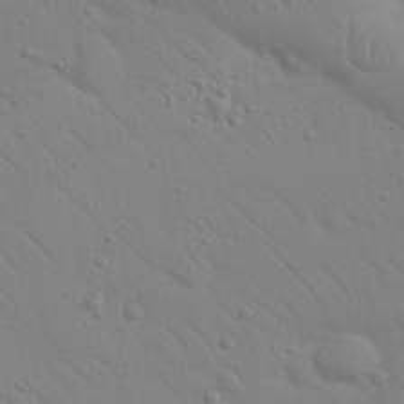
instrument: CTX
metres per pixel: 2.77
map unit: Nhu
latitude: 23.4804
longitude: -73.9906
